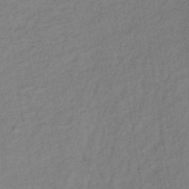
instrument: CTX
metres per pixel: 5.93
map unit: lHb
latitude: -36.2739
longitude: 71.1242
